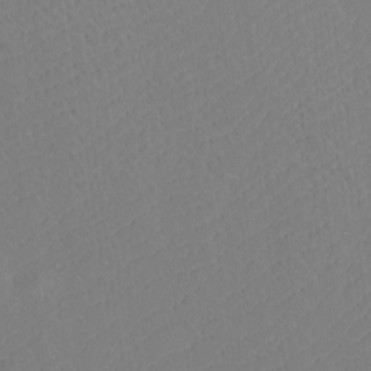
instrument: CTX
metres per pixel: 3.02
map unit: Htu
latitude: -12.4818
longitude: -70.5357
